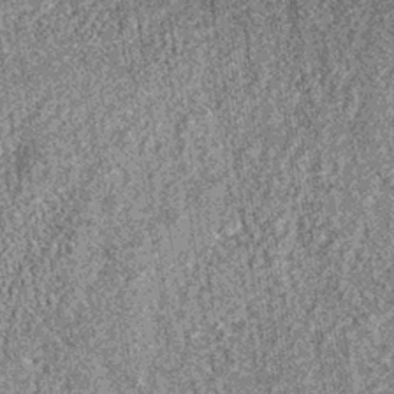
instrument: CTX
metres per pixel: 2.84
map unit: lHb
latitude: -36.4818
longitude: 67.6911
